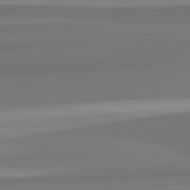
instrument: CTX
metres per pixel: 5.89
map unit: lApd
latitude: 82.2900
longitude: 175.6343
